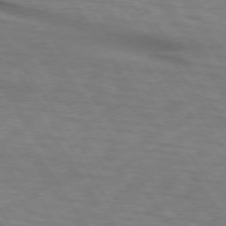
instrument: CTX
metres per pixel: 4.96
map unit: lApd
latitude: 74.0822
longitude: -76.1766
